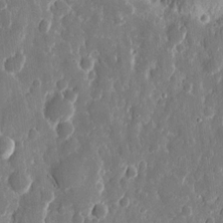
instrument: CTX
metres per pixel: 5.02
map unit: eHh
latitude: 12.3656
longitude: -71.9906
